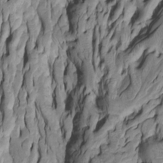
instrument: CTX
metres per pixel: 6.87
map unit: Htu
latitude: -5.7477
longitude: 152.0472
